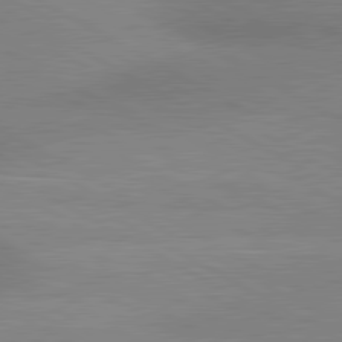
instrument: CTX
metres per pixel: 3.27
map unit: lApd
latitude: 80.7813
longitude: 125.6911
